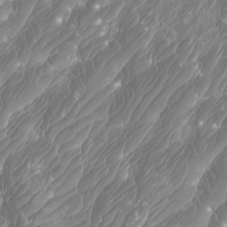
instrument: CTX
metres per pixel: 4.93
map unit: Htu
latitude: -6.7274
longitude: -74.9892
